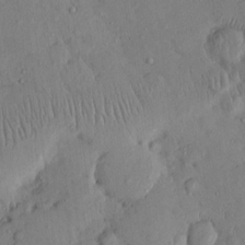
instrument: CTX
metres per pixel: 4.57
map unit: eHh
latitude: 0.1011
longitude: 16.5196
